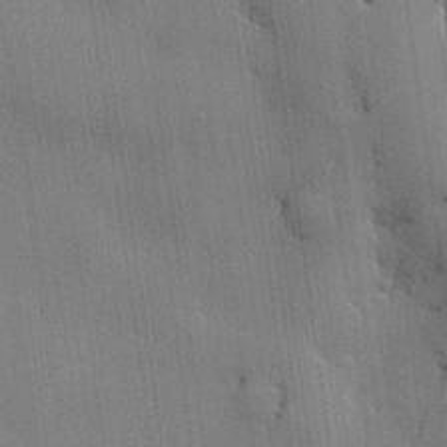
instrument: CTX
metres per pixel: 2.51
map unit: lHvf
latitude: 20.7813
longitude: 142.9352
